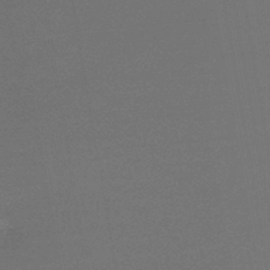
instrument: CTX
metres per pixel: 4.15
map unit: lHb
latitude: -43.9178
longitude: 60.5574
